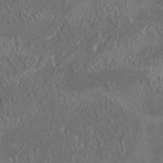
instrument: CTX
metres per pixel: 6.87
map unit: HNhu
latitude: 5.6505
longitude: 13.0298
